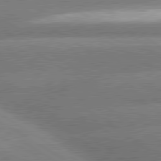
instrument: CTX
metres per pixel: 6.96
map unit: lApd
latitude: 80.2145
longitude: -154.3845
